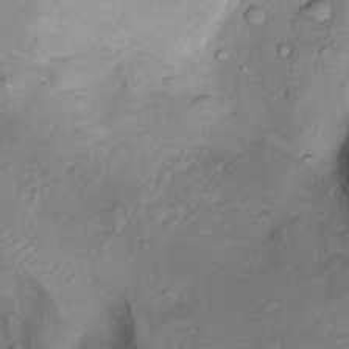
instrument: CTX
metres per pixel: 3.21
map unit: Nhu
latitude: 13.6694
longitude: -28.7435
